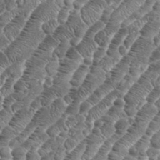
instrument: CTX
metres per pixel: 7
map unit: eHh
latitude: 36.6302
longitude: -136.9136
